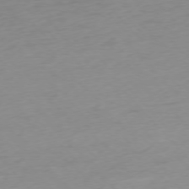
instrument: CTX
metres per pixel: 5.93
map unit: Ap
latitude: -76.5763
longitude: -63.8773
